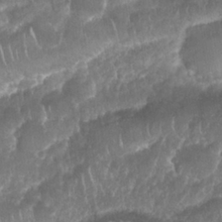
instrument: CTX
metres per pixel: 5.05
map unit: Nhu
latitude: 25.4237
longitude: -61.2159
